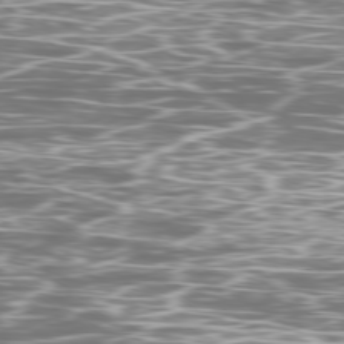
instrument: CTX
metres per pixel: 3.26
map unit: Ap
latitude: -79.8233
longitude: -71.7261
